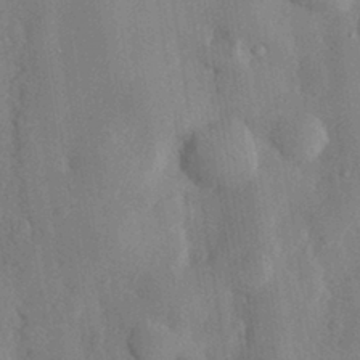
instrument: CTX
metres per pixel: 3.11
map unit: eHh
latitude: 30.2334
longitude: -76.6301
